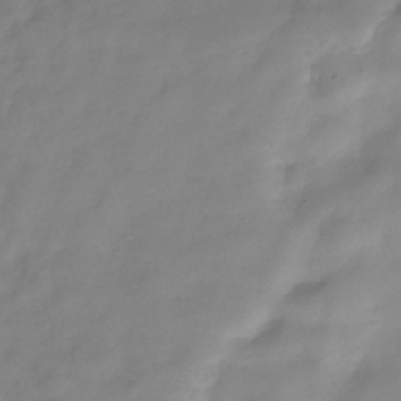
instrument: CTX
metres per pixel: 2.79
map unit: Hve
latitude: -33.6155
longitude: 90.4062
